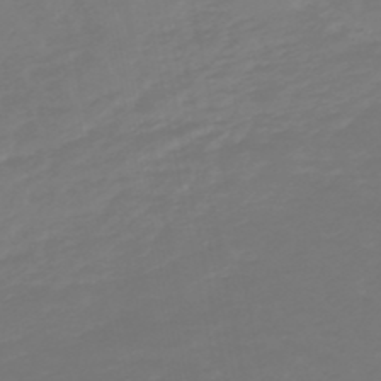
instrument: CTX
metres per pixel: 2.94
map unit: lHb
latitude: -49.7289
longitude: 82.6896
